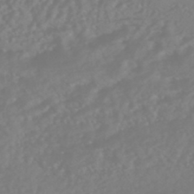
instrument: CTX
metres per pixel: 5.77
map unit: HNhu
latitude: -47.3509
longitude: 97.2754
